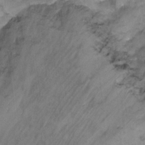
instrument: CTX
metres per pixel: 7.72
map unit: Nhu
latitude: -13.1809
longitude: -58.0444
